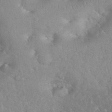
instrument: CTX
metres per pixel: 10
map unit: eHh
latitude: 35.3103
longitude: -64.0255
